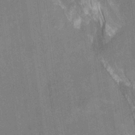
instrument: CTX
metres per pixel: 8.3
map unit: HNhu
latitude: -29.0109
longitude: 67.4832
